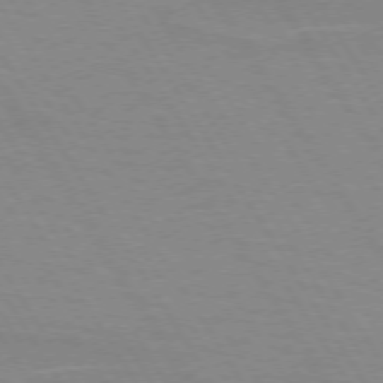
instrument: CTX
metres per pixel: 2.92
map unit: lApd
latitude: 73.1215
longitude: -56.2522
